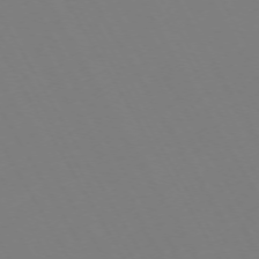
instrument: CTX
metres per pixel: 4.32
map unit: Hpe
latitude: -72.8219
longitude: 10.3873
